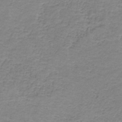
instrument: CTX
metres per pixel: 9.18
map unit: HNb
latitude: -36.1605
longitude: 53.4643
